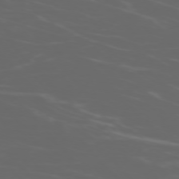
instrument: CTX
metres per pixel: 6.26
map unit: Ap
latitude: -76.0094
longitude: -76.5545
